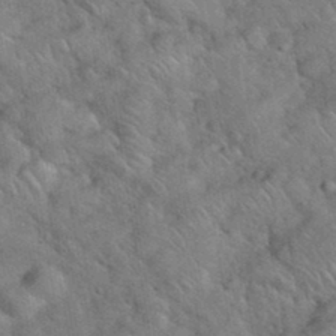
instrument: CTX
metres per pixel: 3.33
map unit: eHh
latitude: 37.7639
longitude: -65.1214
